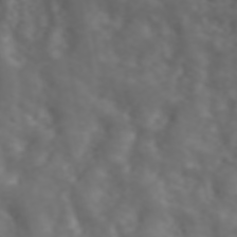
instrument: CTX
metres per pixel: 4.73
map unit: ANa
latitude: 45.1592
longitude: 21.9178
